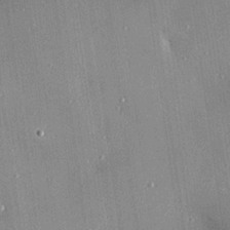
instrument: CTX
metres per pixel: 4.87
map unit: Hve
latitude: 26.4412
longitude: -90.2711
